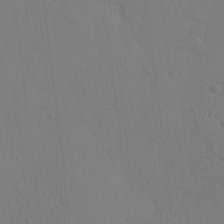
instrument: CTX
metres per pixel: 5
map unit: eHh
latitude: -3.7666
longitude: 19.5777
